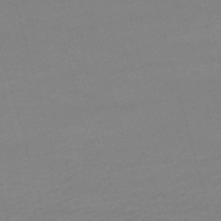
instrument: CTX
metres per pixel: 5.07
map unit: lHb
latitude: -47.7477
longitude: 63.4454
